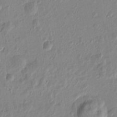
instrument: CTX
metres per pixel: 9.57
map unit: Htu
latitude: 1.7071
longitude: -178.6302
